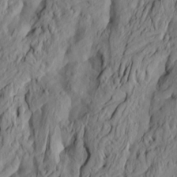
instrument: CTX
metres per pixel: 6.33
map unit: HNhu
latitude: 10.8191
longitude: 23.9178
